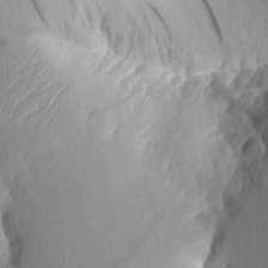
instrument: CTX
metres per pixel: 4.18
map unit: Aa
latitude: 10.7057
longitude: -127.6316
